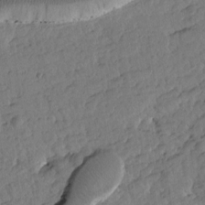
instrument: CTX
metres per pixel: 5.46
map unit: Htu
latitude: 1.5560
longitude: 177.2187
